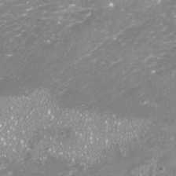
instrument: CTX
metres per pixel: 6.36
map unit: Nhu
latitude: -18.6141
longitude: -57.5749
